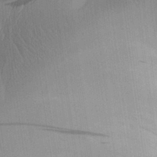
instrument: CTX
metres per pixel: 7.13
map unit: Aa
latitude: 30.3090
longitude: -142.7624
